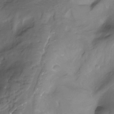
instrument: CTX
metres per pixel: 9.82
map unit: Nhu
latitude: -13.1998
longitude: -62.4412
